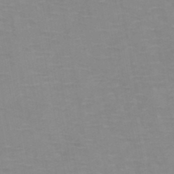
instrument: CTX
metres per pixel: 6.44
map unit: HNb
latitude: -47.2376
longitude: -47.5560
